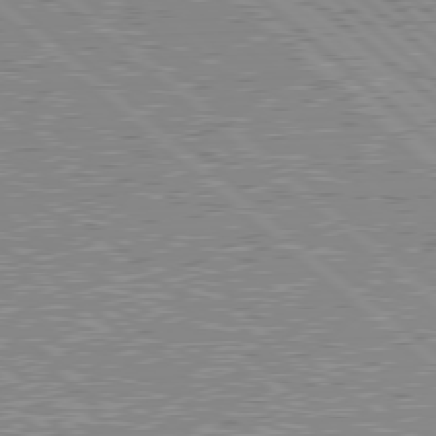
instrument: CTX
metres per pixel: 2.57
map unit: Hpe
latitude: 78.7058
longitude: -143.0270
